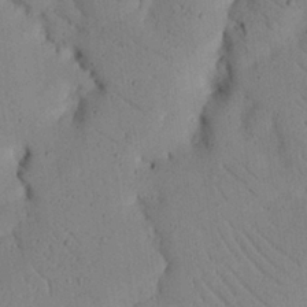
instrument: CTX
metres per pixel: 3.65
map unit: eHh
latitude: 26.0633
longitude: -80.0255
